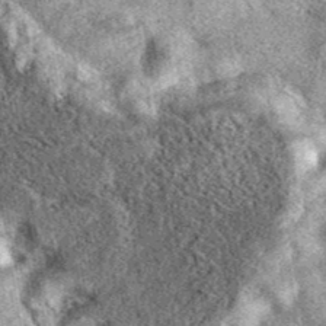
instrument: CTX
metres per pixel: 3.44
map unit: eAb
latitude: 39.8016
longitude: 106.3684
